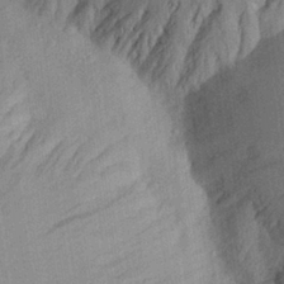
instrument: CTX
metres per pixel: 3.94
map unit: Aa
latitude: 27.2348
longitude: -145.2537
